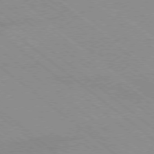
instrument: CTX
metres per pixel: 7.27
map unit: Ap
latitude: -78.7652
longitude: -65.0458
